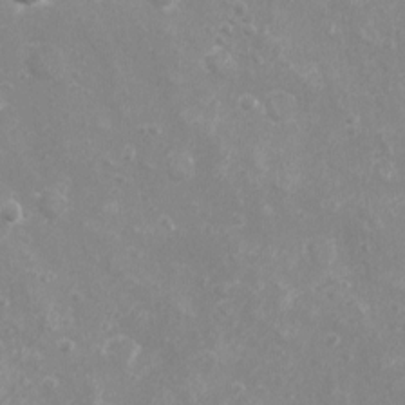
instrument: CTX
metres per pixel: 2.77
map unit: eHh
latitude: -4.1983
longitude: -74.8002
